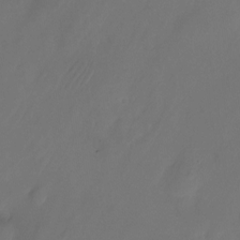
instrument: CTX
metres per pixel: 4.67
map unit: Nhu
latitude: -22.8597
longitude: -72.0255
